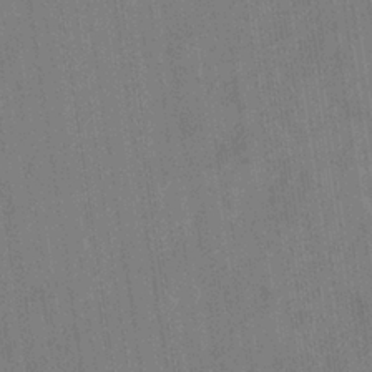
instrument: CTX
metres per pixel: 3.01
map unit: eHb
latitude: -35.0108
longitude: 73.7477
